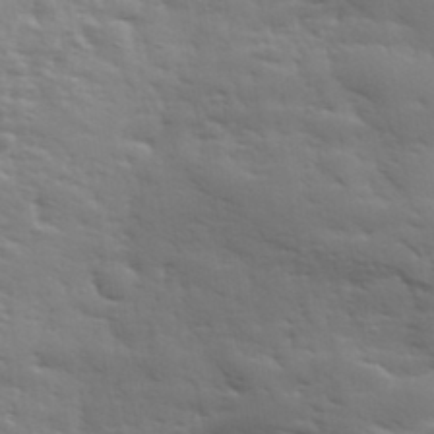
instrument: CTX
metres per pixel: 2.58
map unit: eHh
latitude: 35.9150
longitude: -80.9514
